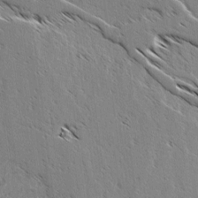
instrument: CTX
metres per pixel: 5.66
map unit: lAvf
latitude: 3.3859
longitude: -105.1026
